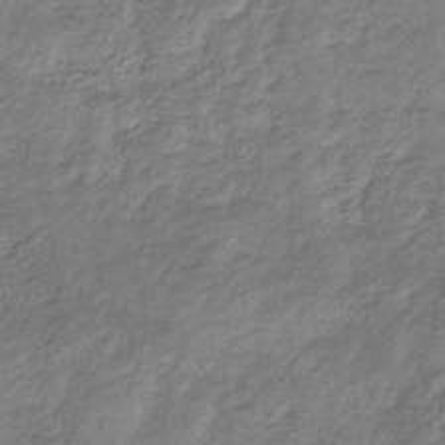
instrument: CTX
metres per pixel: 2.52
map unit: eHb
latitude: -30.6707
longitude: 69.3509
